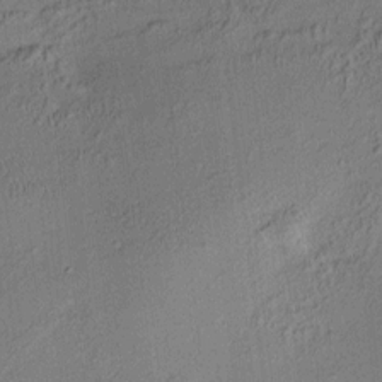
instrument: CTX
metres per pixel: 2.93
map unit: HNhu
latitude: 7.6127
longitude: 15.2943
